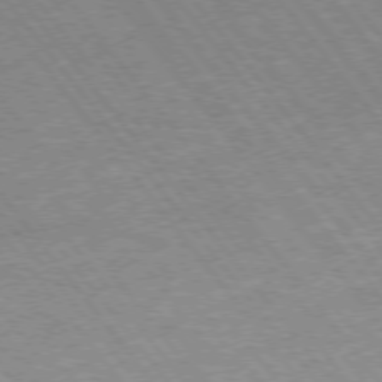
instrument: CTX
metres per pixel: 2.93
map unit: Hpe
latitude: 73.2915
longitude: -141.8583
